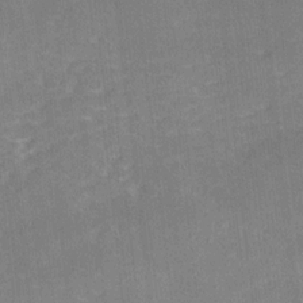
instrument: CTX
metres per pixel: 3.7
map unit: Ave
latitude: 17.8583
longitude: -137.4427
